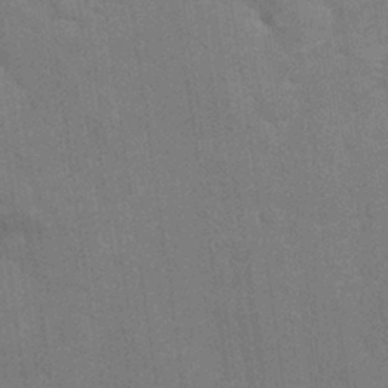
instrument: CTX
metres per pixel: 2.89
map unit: Nhu
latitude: 26.7624
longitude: -64.1011
